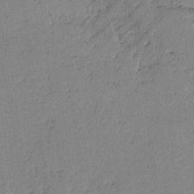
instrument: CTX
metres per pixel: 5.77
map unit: lAvf
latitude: -2.0283
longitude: -105.8962
